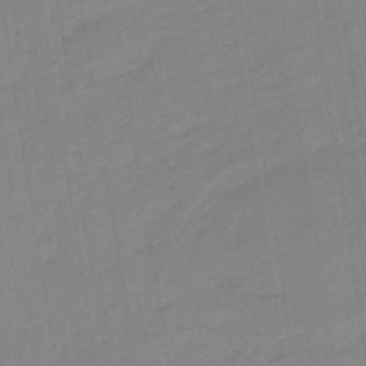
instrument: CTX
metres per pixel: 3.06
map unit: eHb
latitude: -48.2929
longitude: 87.6722
